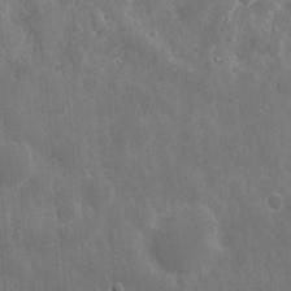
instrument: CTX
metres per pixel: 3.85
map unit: eHh
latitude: 10.9892
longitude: -73.0270
